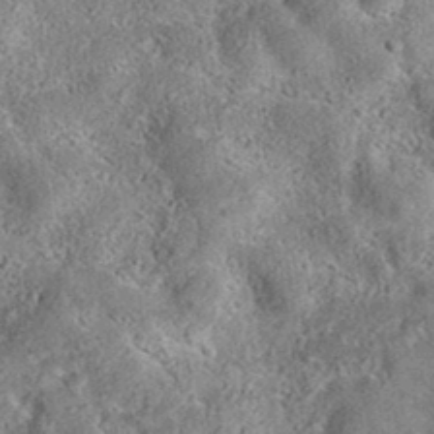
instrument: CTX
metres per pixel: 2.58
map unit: eAb
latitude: 35.9339
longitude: 115.7666
